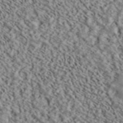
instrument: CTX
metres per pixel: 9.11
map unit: ANa
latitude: 40.4223
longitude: 30.0661
